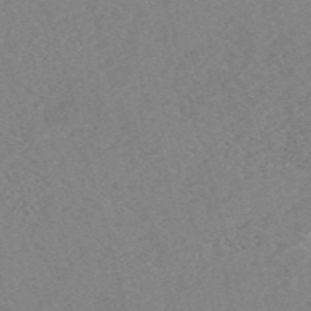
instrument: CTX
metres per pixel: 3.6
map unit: eHh
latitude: -55.0676
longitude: -88.9703
